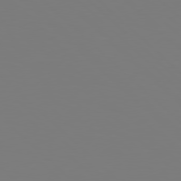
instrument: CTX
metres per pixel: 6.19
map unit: Hpe
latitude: 78.3279
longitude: -162.0822
